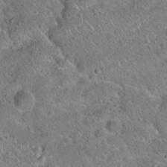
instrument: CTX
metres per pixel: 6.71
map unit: Hto
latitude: 20.6680
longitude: -50.2900
